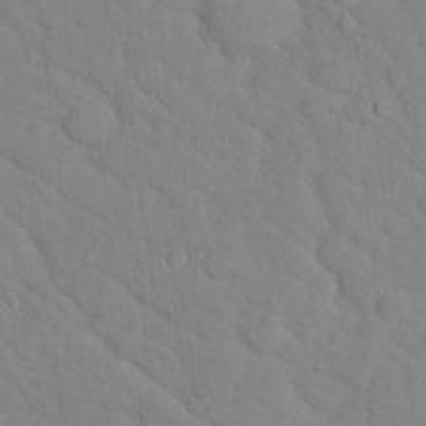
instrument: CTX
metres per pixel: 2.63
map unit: Hto
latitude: 17.7261
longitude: -36.1956
